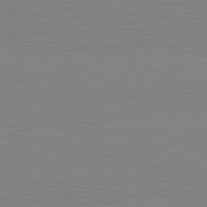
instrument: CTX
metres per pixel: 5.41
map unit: lApd
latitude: 81.8583
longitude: -157.2725
